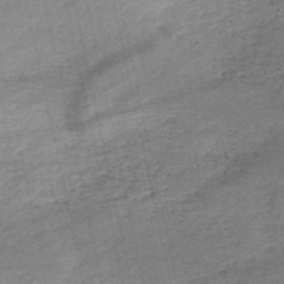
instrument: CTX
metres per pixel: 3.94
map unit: HNb
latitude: -51.4454
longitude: -40.9513
